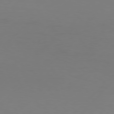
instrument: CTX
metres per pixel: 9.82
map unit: Hpe
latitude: 77.1214
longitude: -131.9151
